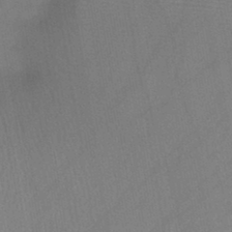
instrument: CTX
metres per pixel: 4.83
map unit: HNb
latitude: -45.2943
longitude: -39.8583
